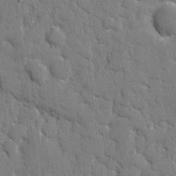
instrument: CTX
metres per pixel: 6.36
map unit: eHh
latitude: 8.9892
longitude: -67.4993
